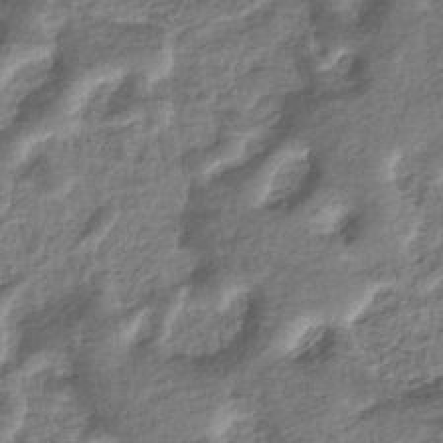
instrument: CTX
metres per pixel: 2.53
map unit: eHb
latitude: -36.0661
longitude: 77.2376
